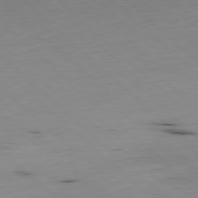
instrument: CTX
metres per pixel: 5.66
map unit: Hpe
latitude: -79.4643
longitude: 9.1053
